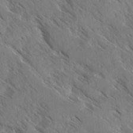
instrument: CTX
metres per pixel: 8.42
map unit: Ave
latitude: -1.4266
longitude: -111.8772
